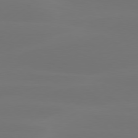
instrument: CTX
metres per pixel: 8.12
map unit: Hpe
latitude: 78.1578
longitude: -130.1011
